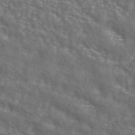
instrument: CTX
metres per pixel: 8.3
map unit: ANa
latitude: 44.4790
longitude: 28.7463
